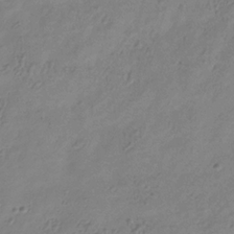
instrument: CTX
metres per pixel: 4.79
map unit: Hve
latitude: -34.8030
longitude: 89.1809
